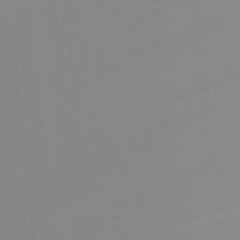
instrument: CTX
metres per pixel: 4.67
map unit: Ht
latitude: -9.1620
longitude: -45.8205
